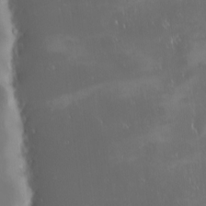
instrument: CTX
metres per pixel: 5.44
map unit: eHh
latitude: -2.6896
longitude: 20.4251
